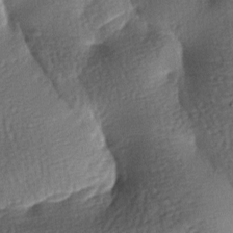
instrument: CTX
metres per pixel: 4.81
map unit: lAa
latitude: -7.6911
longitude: -127.4616
